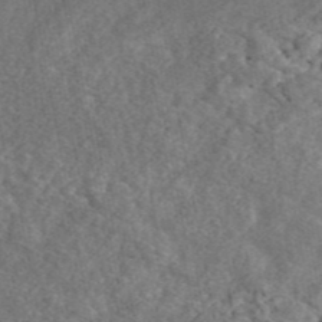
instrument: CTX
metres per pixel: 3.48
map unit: ANa
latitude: 44.9325
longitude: 46.7085
